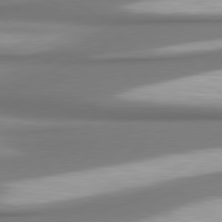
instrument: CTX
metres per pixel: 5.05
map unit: lApd
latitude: 80.6113
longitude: 178.1417
